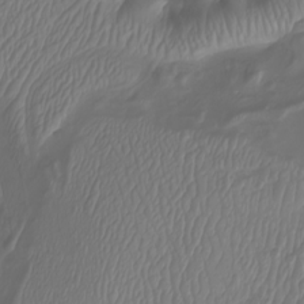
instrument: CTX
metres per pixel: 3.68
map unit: Nhu
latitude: -7.3698
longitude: -93.5560
